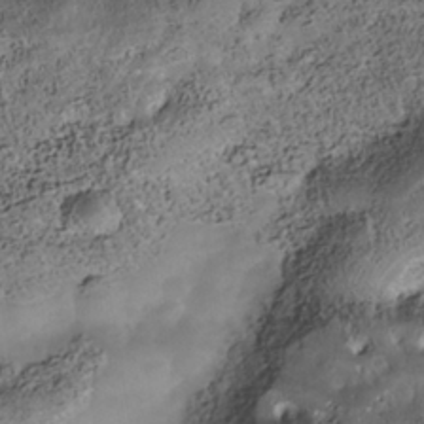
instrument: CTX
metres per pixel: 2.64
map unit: Nhe
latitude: -39.9178
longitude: -117.0270
